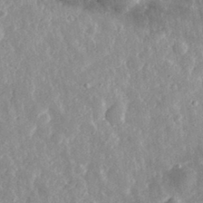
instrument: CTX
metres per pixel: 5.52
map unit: eHh
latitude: 32.4979
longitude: -78.9703
